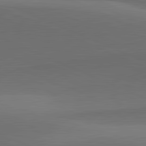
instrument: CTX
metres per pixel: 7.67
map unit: lApd
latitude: 81.9150
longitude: 131.1053
